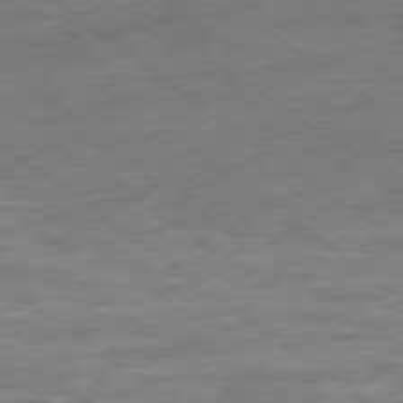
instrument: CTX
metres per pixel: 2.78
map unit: Ap
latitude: -79.1053
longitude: -102.3089
